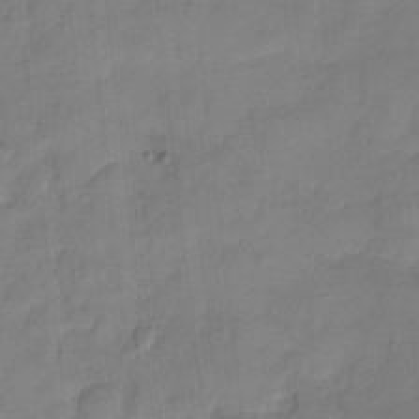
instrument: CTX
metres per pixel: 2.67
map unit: HNhu
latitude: -27.0486
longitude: 74.7275
